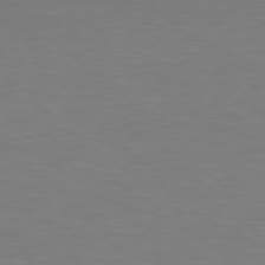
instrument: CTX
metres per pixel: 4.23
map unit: Hpe
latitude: 78.5546
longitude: -138.1200
